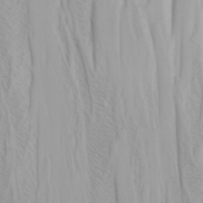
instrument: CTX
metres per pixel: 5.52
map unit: Nhu
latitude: -4.3306
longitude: -85.6883
